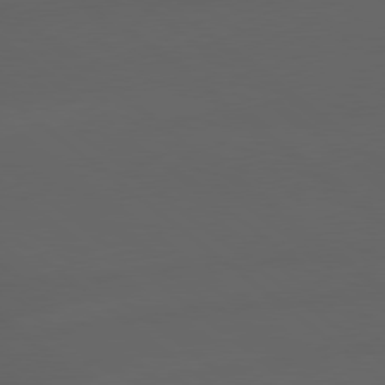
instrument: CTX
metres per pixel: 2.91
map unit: lApd
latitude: 79.0459
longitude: -165.7639
